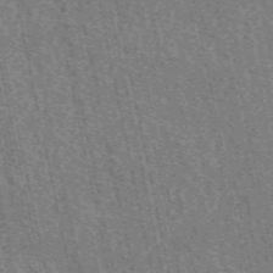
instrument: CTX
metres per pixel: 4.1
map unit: eAb
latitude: 51.4993
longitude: 114.5196
